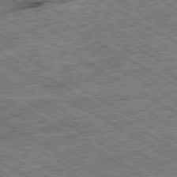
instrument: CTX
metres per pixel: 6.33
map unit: Ap
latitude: -80.0661
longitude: -79.3671
